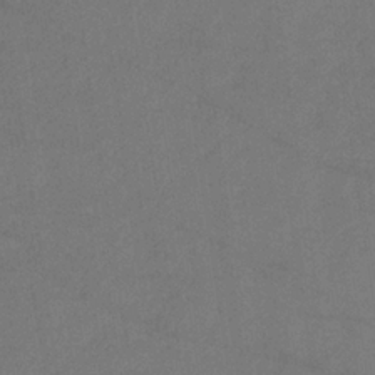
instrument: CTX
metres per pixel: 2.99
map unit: HNb
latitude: -33.3321
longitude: 54.3117
